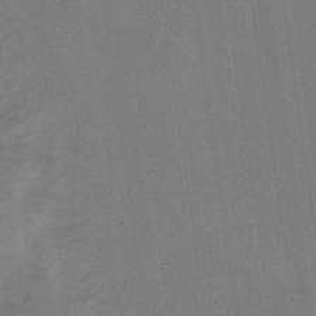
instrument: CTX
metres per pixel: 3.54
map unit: HNb
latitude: -32.7841
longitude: 57.6344
